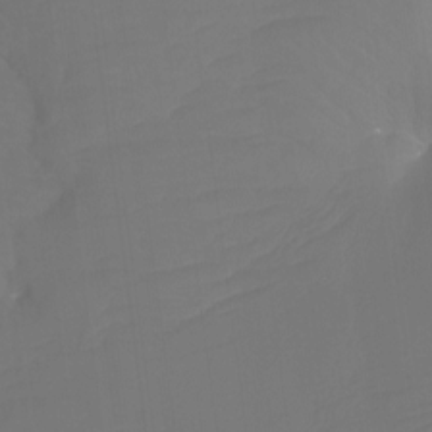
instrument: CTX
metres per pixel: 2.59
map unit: Htu
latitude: -12.9920
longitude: -45.6694
